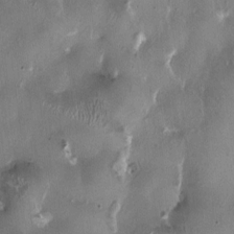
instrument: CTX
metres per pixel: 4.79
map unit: HNhu
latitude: 1.3859
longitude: -4.2711
